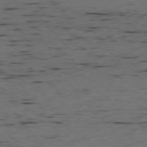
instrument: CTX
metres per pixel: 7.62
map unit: Ap
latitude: -76.4062
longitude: -90.7624
